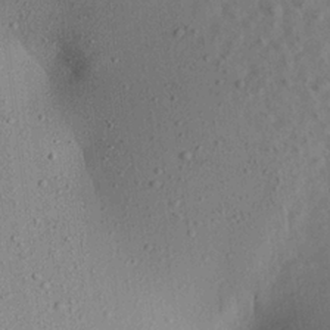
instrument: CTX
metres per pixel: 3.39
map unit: Aa
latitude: 22.0822
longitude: -143.3671
